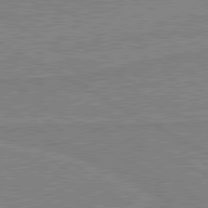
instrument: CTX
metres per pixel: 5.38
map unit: lApd
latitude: 80.3845
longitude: 168.1227
